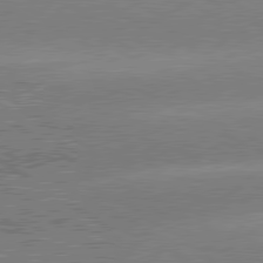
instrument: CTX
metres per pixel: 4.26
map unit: lApd
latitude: 80.2145
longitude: -151.2915
